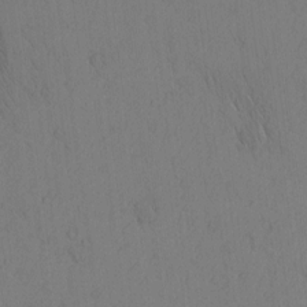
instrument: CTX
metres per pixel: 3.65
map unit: Nhu
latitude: -4.7841
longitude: -151.2915
